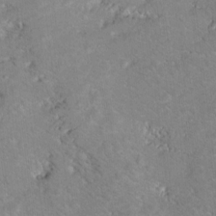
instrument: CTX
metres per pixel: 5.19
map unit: Hto
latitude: 8.3467
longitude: -30.2145
